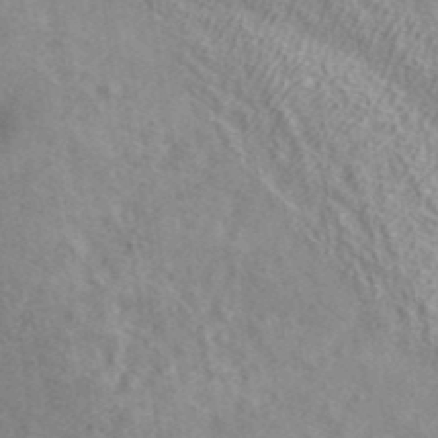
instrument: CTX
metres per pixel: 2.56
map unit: ANa
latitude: 39.7827
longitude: 17.5022
